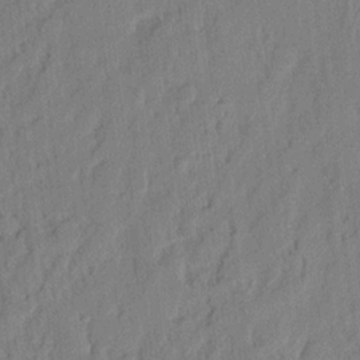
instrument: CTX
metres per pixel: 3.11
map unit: eHh
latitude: 5.1025
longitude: -76.9513
